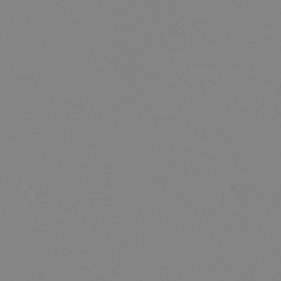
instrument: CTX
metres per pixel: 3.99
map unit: eHh
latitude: -5.6344
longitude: -85.4993
